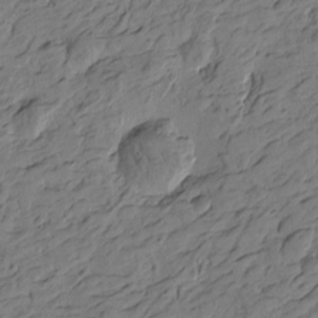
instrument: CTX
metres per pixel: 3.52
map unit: Htu
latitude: -3.8422
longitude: -176.5734
